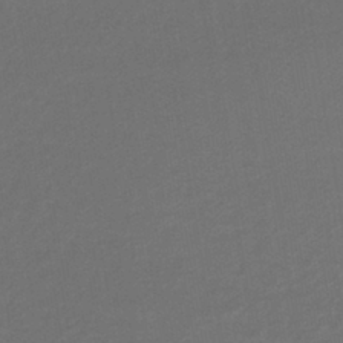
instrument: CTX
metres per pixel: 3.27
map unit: lHb
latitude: -39.2754
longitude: 69.2753
